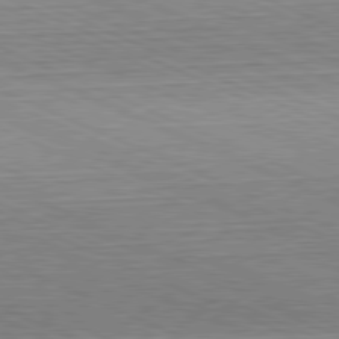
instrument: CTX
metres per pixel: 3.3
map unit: Hpe
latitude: -81.7856
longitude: 11.2754
